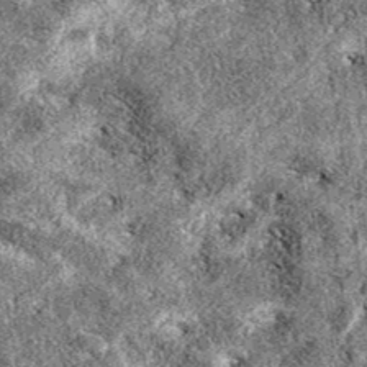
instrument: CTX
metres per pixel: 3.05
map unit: eAb
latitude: 38.9514
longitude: 111.8422
